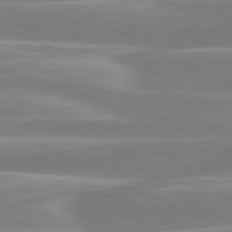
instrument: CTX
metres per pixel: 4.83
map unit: lApd
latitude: 80.9325
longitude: -130.8947
